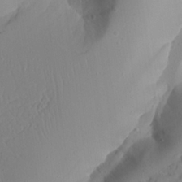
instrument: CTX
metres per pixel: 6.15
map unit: Aa
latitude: 24.3089
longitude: -131.8206
